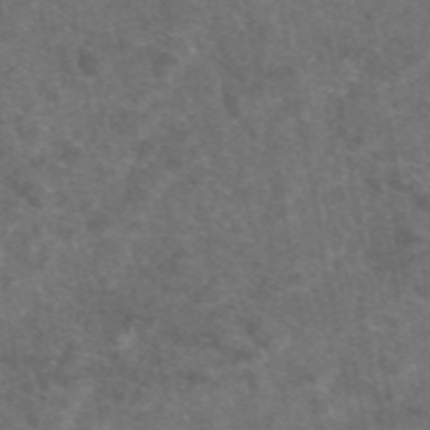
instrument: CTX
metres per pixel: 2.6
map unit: eAb
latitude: 47.8395
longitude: 108.8030
